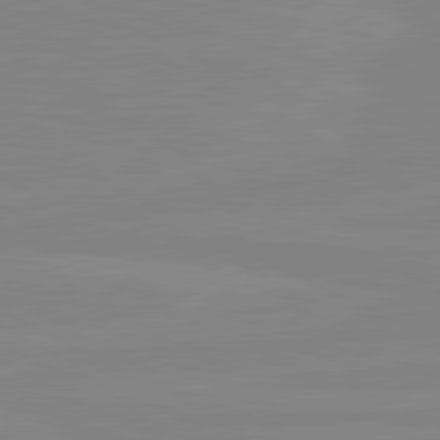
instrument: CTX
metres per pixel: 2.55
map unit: lApd
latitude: 80.8569
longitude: -176.9325
